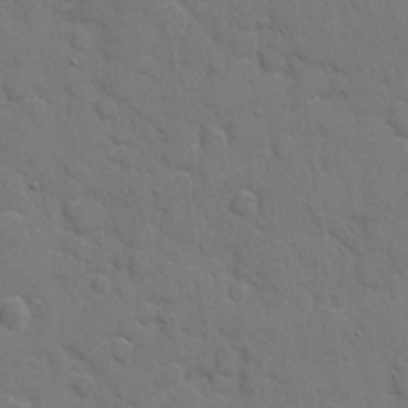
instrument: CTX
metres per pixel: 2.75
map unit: eHh
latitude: 7.6505
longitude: -67.6505
